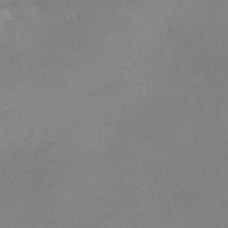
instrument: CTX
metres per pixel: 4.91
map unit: Nve
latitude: -56.9730
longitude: 59.1053
